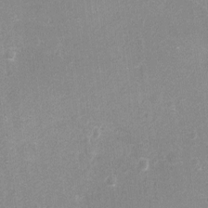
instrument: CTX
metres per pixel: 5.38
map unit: Nhu
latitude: -10.9731
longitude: -36.0633
